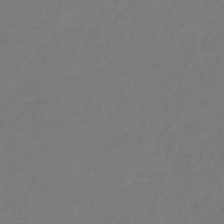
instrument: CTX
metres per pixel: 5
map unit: lHb
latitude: -39.2754
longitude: 72.3684
